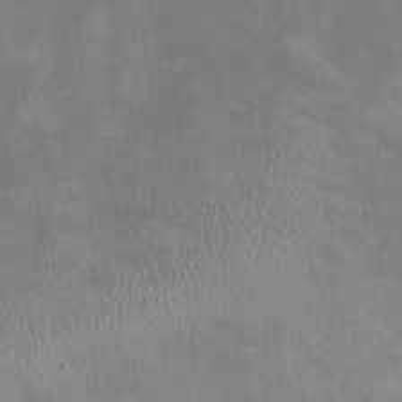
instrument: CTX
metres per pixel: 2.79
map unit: HNhu
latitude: -0.6141
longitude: -4.1389
